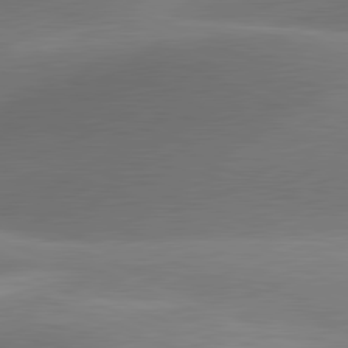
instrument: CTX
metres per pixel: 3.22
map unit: lApd
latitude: 81.2726
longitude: 129.8045
